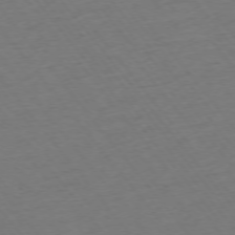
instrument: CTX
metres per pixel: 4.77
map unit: Ap
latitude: -75.4266
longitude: -82.9702
